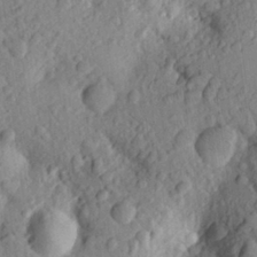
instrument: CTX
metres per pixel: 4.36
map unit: Aa
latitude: 25.1403
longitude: -150.4034
